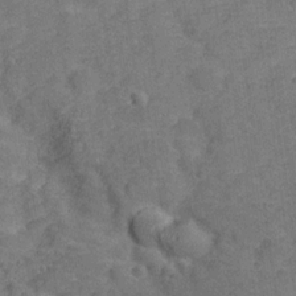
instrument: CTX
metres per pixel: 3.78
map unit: Hve
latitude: -27.8800
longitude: 91.9178
